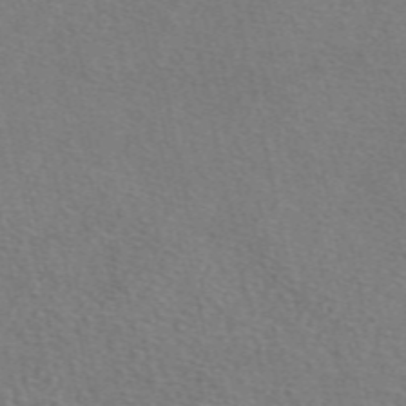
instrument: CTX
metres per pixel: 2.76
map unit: eAb
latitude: 49.9150
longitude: 113.3699
